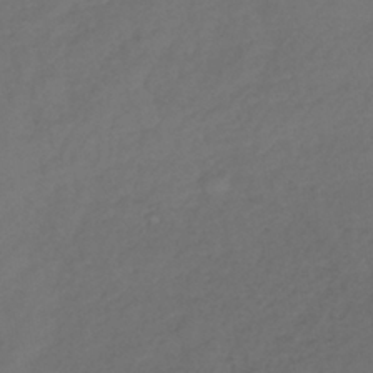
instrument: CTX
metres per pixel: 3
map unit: lHb
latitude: -39.0864
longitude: 70.2551
